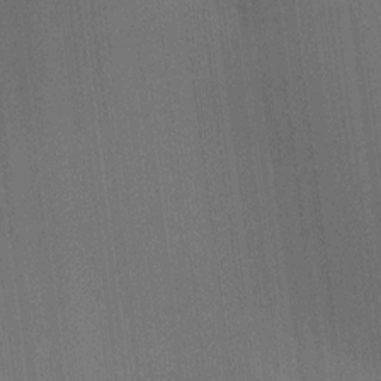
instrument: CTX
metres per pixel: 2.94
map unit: HNhu
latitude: 9.4993
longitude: 14.7652
